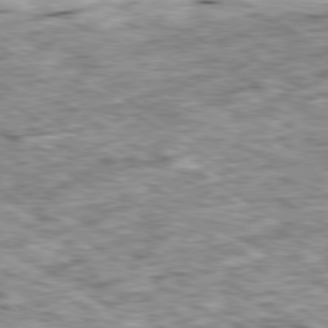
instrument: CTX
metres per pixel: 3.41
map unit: Ap
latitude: -80.3873
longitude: -90.8191
